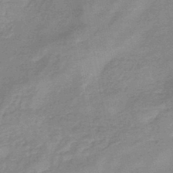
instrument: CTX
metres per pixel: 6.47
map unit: eHb
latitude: -45.5777
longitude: 82.2928
